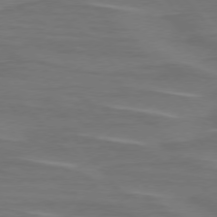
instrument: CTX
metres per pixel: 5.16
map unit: lApd
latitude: 75.8017
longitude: -80.1200
